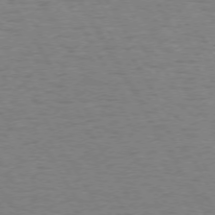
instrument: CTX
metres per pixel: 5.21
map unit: Hpe
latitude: 72.5924
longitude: -122.9703
